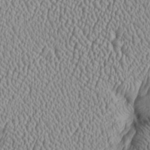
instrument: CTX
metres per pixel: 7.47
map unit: Htu
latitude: -6.7463
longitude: 157.2187
